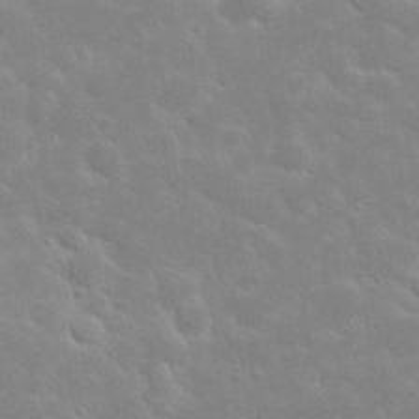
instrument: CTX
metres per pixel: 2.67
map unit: Nhu
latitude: 23.9528
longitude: -72.2145
